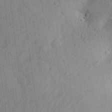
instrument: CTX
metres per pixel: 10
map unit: Ave
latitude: 21.7450
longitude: -137.9339
